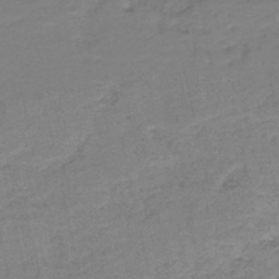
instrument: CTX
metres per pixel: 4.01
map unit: HNb
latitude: -39.6155
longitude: 49.8423
